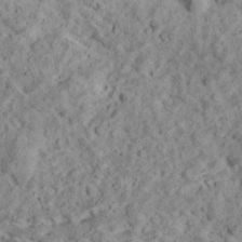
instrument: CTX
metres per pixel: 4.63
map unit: Ave
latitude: 18.5356
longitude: -134.4223
